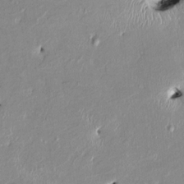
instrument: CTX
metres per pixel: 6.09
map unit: HNhu
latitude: 3.4048
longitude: -4.8002
